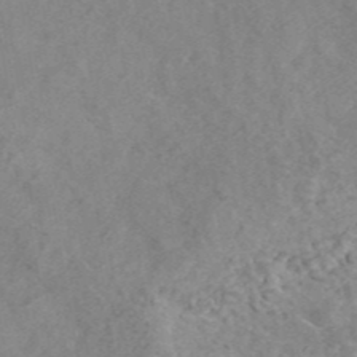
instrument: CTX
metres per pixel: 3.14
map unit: ANa
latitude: 43.5182
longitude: 25.5966
